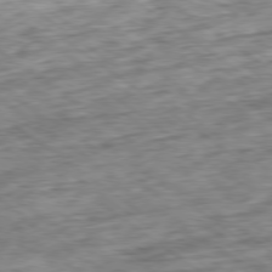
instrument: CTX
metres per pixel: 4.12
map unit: Ap
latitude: -79.3131
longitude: -76.0444
